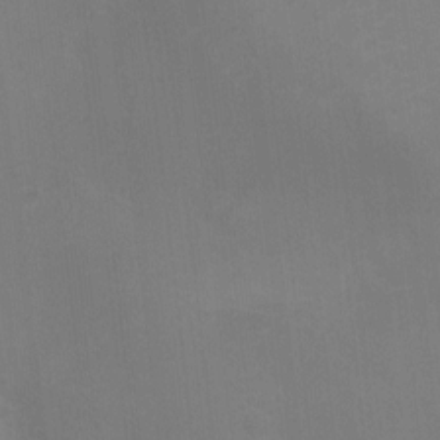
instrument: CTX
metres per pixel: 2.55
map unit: Ht
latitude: -3.1242
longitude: -17.4804
